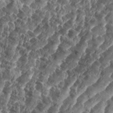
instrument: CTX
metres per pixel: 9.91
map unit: eHh
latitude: 35.1403
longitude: -137.0270
